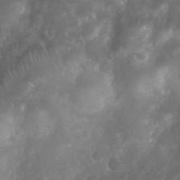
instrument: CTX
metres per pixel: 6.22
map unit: Nhu
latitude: 27.6316
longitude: -63.3482
